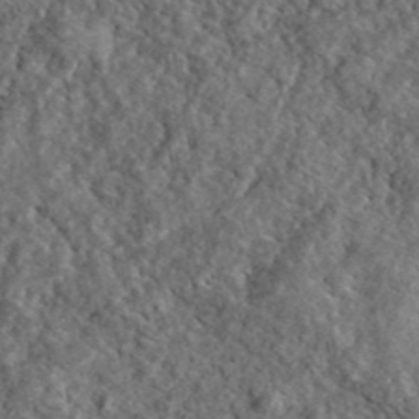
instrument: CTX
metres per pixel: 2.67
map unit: lHvf
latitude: 41.1592
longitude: -89.1215
